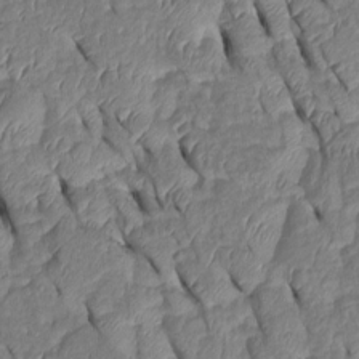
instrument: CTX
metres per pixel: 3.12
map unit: Htu
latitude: 1.4048
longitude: 148.8219
